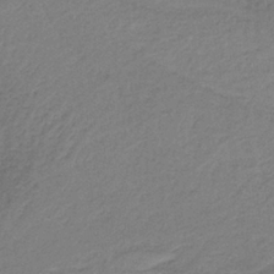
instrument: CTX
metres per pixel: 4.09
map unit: HNb
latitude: -36.1983
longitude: 56.8975
